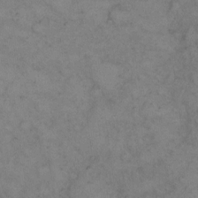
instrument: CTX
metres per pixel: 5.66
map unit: eHh
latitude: 14.5168
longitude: -63.4805
